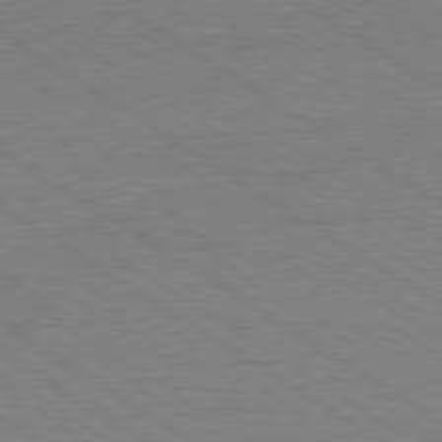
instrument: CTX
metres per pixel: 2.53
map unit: Ap
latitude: -79.9556
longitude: -59.1592
